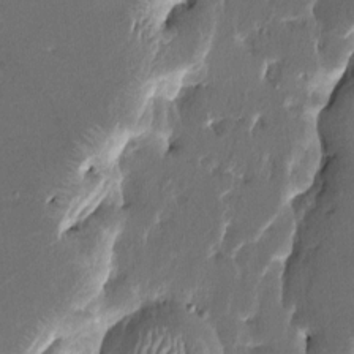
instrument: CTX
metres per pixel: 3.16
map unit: HNhu
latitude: 5.5749
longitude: -5.7827
